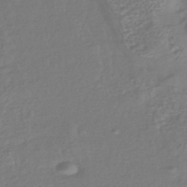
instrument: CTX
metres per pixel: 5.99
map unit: lHb
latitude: -42.8219
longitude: 81.8234
